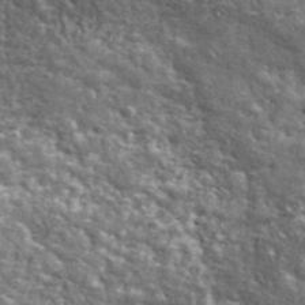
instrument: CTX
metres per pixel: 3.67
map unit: ANa
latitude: 42.9892
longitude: -87.1781
